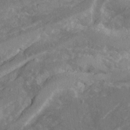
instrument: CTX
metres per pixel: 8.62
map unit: Ave
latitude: 20.6869
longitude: -130.3846
